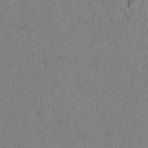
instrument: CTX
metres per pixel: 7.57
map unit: lAvf
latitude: 5.5182
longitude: 158.9730
